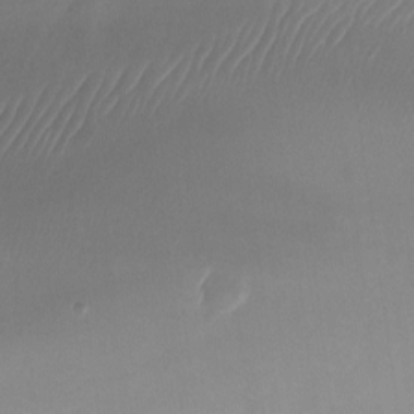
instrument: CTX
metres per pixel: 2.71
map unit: Nhu
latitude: -23.1053
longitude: -71.4237
